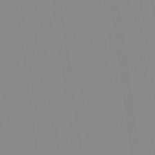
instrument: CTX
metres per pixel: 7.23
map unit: Aa
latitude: 32.4412
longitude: -142.6113
